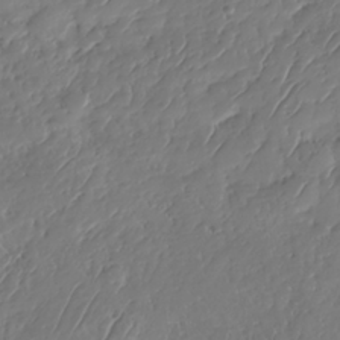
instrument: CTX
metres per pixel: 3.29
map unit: HNhu
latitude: -37.6344
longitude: 33.2943
